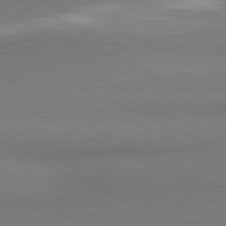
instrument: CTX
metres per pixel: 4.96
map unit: lApd
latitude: 81.2726
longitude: 163.4265
